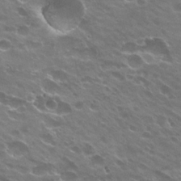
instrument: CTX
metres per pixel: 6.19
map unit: Hto
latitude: 24.7624
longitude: -37.4049
